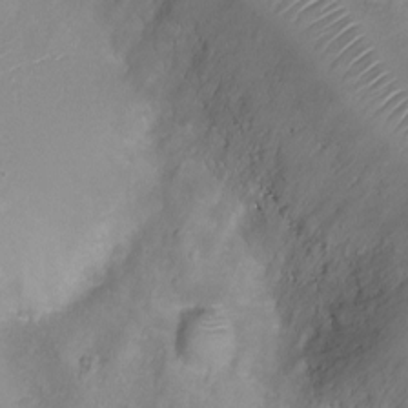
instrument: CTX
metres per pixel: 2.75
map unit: Ht
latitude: -6.6896
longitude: -19.6505
